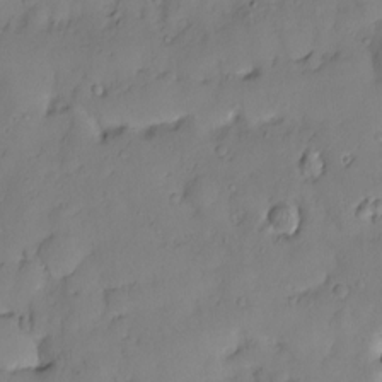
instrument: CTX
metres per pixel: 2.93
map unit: Nve
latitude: -8.4818
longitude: 173.8422
